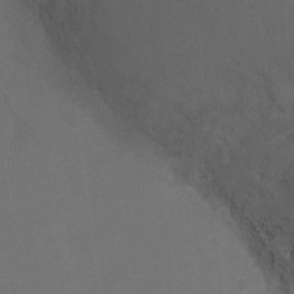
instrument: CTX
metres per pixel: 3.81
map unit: Ht
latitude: 1.9717
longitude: -25.9717
